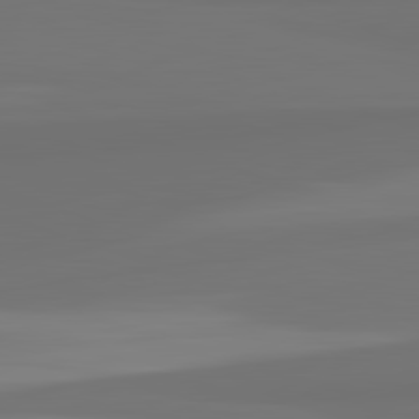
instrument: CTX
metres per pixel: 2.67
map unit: lApd
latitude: 82.3656
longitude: 159.8422
